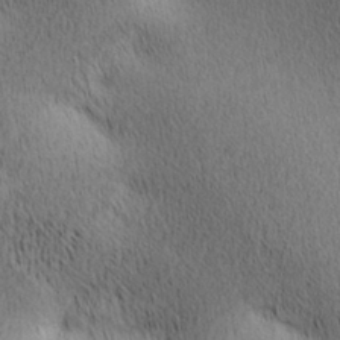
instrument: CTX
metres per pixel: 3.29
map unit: lAa
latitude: 10.8002
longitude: -107.8205
